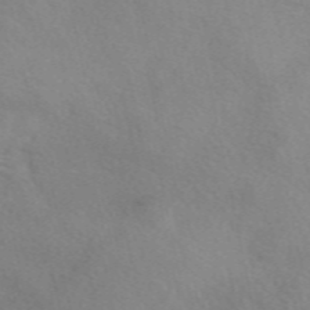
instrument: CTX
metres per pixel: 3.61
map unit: eAb
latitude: 50.4979
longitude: 117.3320
